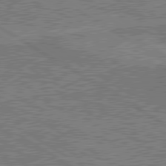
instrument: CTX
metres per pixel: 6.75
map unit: lApd
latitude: 79.9339
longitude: 168.9352
